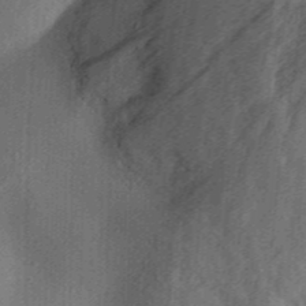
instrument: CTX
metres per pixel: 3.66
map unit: Aa
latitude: 30.7625
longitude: -141.8394
